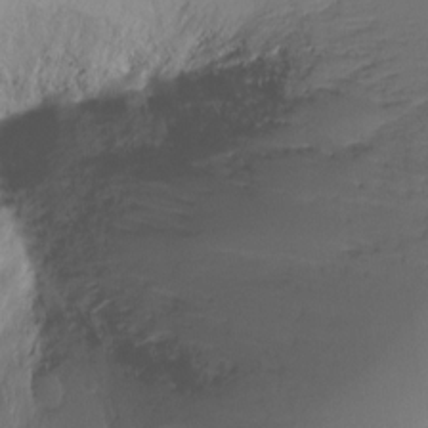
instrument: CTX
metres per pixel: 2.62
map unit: Ht
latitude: -16.7652
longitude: -45.7449
